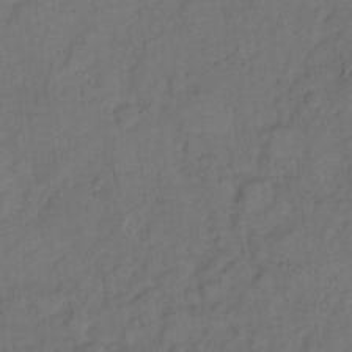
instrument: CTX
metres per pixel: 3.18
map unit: Hto
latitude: 7.1592
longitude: -61.3859
